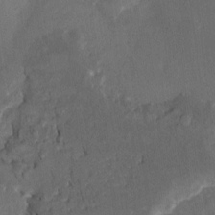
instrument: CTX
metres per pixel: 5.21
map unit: HNhu
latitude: 8.6113
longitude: -3.8016
